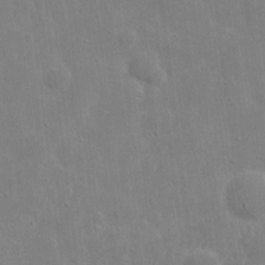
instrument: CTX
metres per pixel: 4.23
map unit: eHh
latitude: 9.2915
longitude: -72.5168
